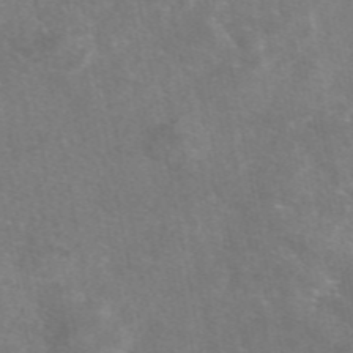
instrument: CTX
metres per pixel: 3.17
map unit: eAb
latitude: 47.4238
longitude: 119.8989
